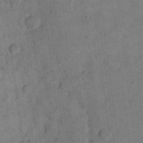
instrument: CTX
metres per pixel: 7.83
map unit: eHh
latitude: 14.2901
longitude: -66.4790
